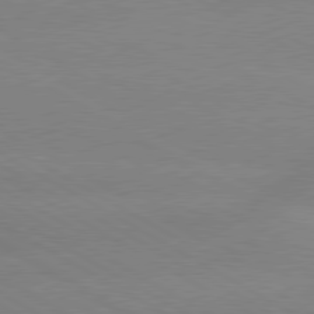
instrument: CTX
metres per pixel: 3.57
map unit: lApd
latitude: 80.0822
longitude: -153.7072
